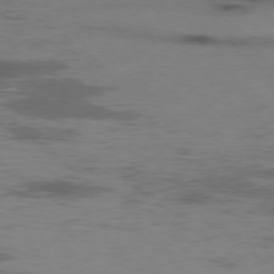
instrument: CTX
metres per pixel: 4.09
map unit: Hpe
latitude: -76.0283
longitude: -10.8191
